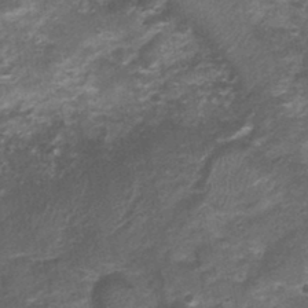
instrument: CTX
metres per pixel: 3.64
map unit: Nhu
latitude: 3.4237
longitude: -18.0255
